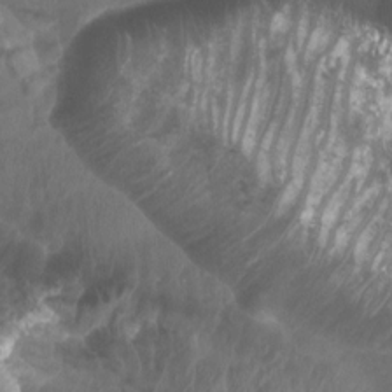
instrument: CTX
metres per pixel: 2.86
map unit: Htu
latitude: 2.7624
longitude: -20.6113
